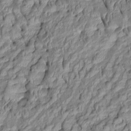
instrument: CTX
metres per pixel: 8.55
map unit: Htu
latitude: 1.4048
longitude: 149.3510
